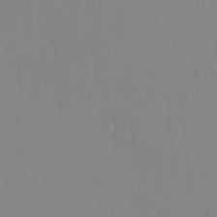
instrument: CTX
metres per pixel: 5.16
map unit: HNhu
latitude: -5.1053
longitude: 14.7275
